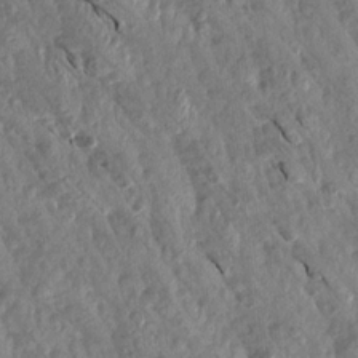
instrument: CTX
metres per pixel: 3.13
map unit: Aa
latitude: 15.8773
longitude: -146.2334
